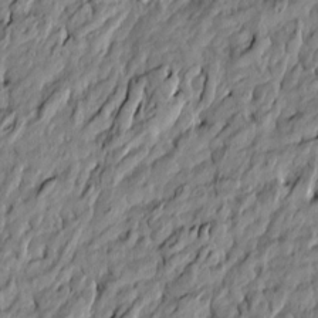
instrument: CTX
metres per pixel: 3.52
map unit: Htu
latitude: -6.1605
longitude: 177.8800
